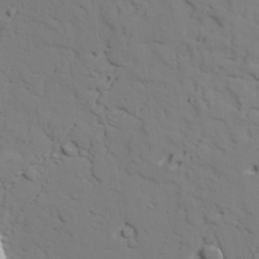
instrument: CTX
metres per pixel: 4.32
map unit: lAvf
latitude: 26.4601
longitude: -109.9717
